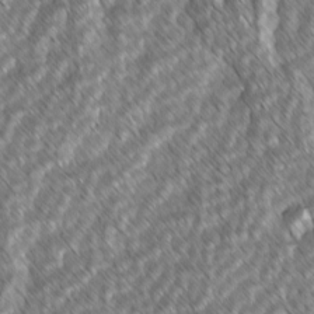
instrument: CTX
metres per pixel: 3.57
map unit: lAvf
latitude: -2.4251
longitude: -114.2711
